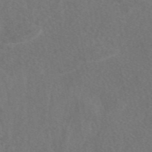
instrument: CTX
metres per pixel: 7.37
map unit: eAb
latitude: 48.0633
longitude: 118.6330
